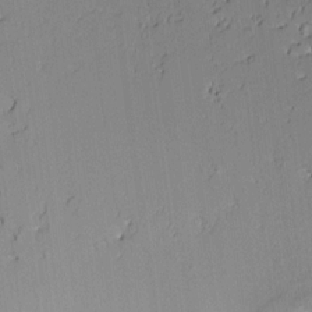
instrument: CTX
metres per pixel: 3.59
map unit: Aa
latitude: 10.8191
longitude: -127.3860
